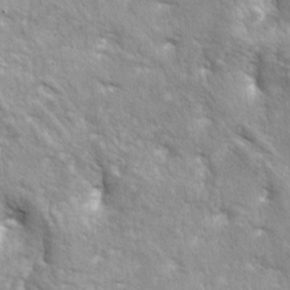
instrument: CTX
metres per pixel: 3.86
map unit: lAa
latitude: -5.7288
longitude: -125.5560
